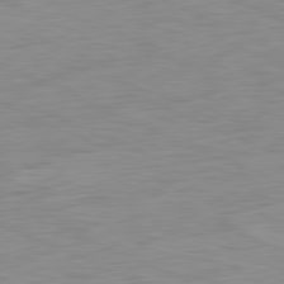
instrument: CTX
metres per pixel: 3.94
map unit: Ap
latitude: -81.4644
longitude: -76.0633
